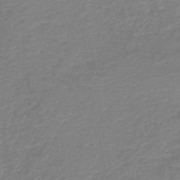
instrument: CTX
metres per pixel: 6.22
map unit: lHb
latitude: -44.8975
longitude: 60.2551
